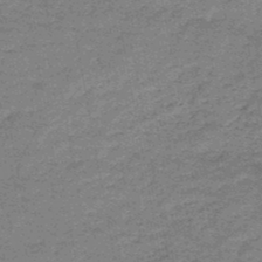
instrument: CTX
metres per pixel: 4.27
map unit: HNb
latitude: -47.1809
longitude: -36.3467
